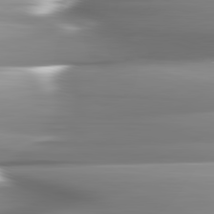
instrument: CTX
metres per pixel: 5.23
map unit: lApd
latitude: 82.4412
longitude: -142.2901
